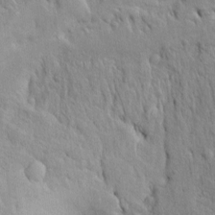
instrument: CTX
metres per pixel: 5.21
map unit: Htu
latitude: -4.3306
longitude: 151.5588
